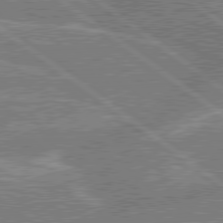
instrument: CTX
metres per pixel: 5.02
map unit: lApd
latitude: 79.5938
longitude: -156.1955
